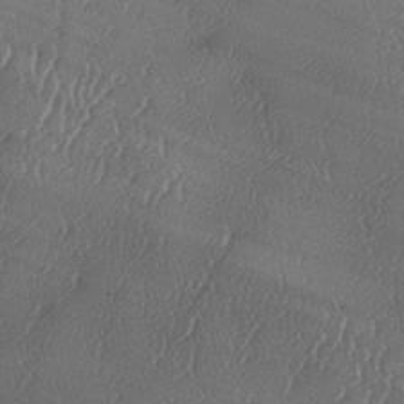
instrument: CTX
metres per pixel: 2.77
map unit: lAa
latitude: -7.7288
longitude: -129.2348
